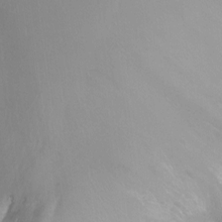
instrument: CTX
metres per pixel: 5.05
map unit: Ht
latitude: -11.0298
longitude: -44.6112
